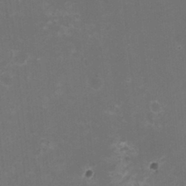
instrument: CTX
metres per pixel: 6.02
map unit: HNhu
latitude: -2.7463
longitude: -1.4615
